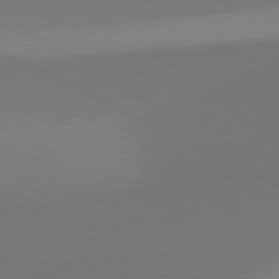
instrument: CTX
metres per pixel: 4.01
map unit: lApd
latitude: 81.4237
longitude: 145.8800
